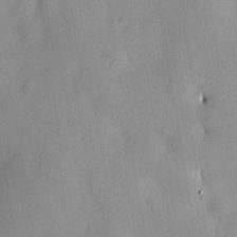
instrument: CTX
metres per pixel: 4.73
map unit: HNhu
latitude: 15.1404
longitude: 12.3117
